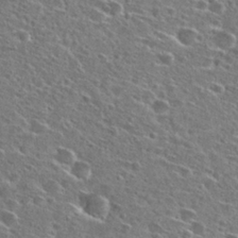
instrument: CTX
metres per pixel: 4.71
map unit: Hto
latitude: 26.5924
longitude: -47.1970
